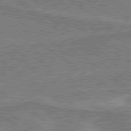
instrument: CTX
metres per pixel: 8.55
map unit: lApd
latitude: 79.7639
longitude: 170.3306
